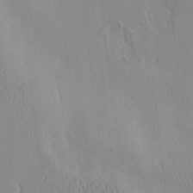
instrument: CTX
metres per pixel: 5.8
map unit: HNhu
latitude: -4.5762
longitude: 14.9731
